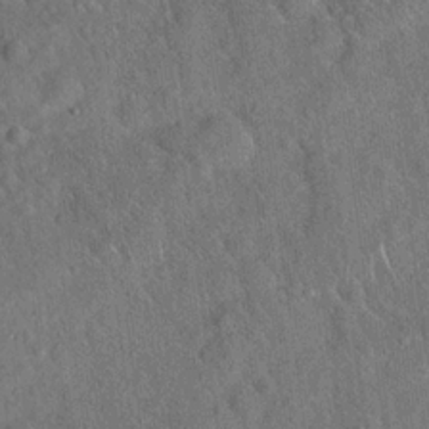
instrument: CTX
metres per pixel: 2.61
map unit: Hto
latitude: 19.4804
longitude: -52.7246
